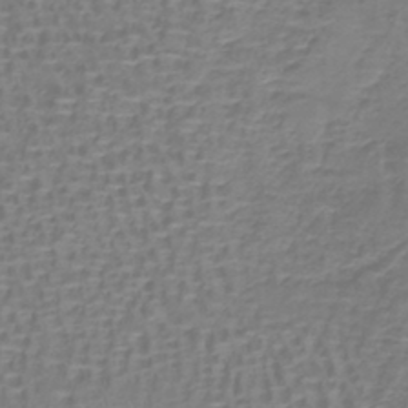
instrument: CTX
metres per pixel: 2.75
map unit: lHb
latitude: -40.8030
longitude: 58.4251
